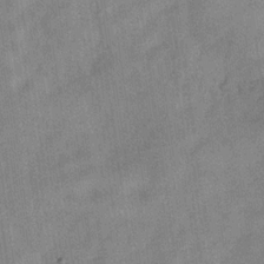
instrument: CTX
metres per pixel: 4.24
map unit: Hve
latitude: -30.8219
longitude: 91.7856
